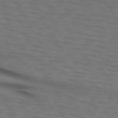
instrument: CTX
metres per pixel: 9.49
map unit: lApd
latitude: 73.1593
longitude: -73.4427
